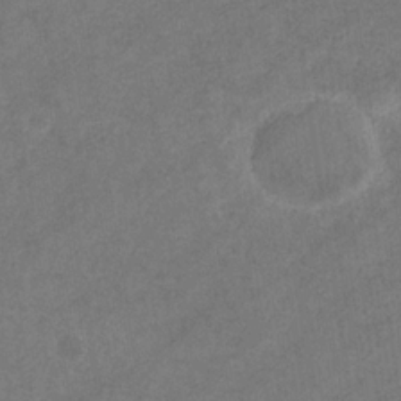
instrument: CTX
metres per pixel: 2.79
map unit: eHb
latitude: -31.6911
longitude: 71.6155
